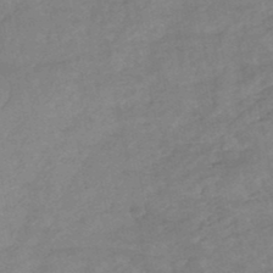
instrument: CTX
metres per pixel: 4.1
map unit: HNhu
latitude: -47.5588
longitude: 90.1795
